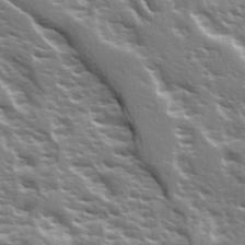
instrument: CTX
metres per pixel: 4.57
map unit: Ave
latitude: 15.1026
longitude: -131.5560
